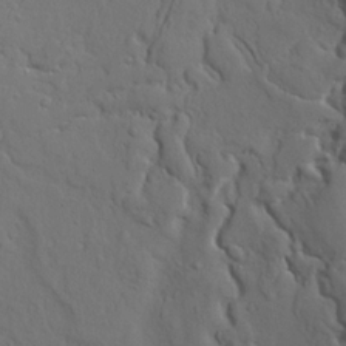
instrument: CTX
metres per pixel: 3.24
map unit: Ave
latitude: 17.5749
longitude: -128.8380
